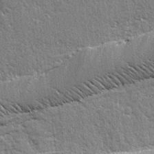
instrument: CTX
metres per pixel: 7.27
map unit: lAvf
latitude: -5.2376
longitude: -109.5371
